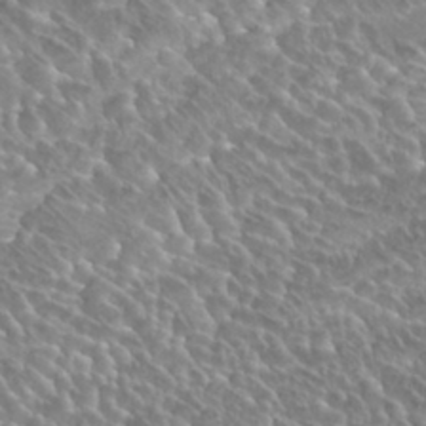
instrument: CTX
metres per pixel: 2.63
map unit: Hto
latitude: 28.5734
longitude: -40.1766
